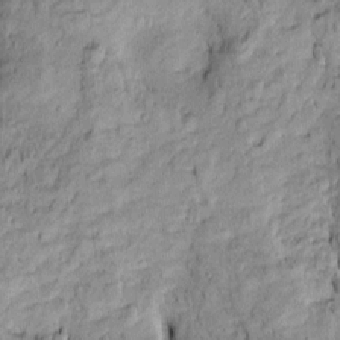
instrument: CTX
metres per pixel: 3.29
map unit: Htu
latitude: -9.5399
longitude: 177.4265
